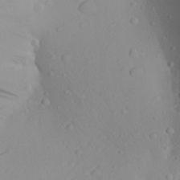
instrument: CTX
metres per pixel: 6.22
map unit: Aa
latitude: 26.1956
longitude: -147.5183
